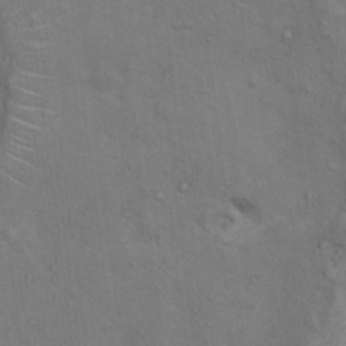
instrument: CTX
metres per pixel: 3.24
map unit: Ht
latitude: 13.1970
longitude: -39.9339
